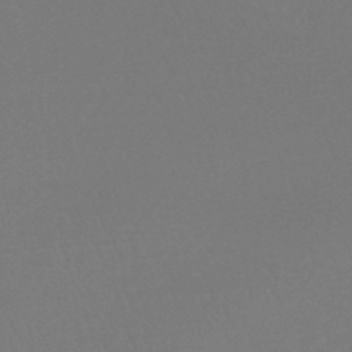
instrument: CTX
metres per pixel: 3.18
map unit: lHb
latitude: -46.5384
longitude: 66.0472
